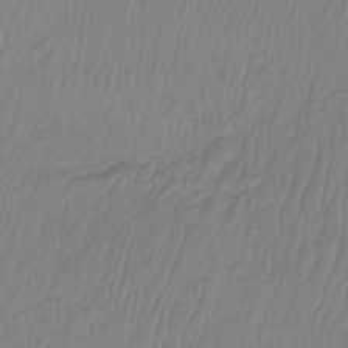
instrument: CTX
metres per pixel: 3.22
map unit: Htu
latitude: -9.1620
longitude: -75.1214
